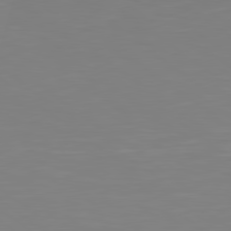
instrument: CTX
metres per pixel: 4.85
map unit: lApd
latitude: 79.1970
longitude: -173.2348
